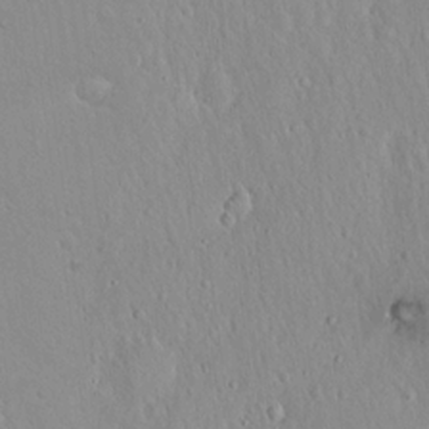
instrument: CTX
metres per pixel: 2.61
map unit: Hto
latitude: 17.1592
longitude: -57.7449
